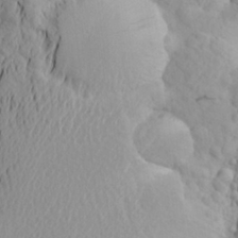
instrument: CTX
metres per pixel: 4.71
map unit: Aa
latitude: 24.0444
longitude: -146.4979
